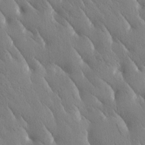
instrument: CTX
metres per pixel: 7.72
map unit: Htu
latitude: -1.2187
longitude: 175.2375
